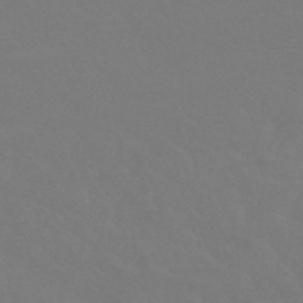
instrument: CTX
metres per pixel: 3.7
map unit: HNhu
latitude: -42.1794
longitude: 93.7289
